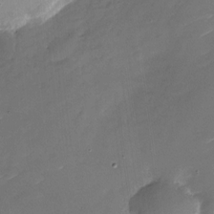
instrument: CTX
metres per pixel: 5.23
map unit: Nhu
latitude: -27.5399
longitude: -73.7261
